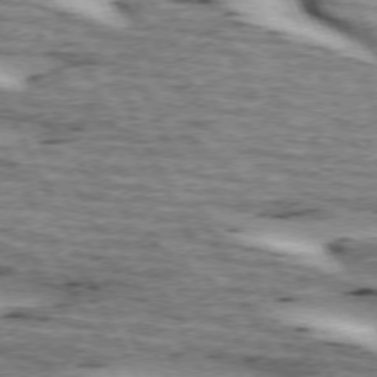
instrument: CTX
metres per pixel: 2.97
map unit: lApd
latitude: 72.8569
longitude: -54.7624
